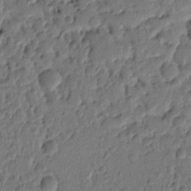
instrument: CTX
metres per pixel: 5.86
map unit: Ht
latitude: 10.0633
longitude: -76.5356
